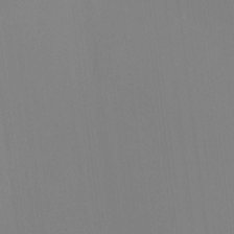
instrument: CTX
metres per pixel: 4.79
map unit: HNhu
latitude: 7.4804
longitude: 8.8408
